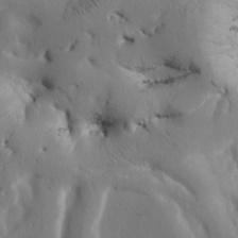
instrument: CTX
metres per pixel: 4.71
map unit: Htu
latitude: -2.9730
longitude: 168.5951
